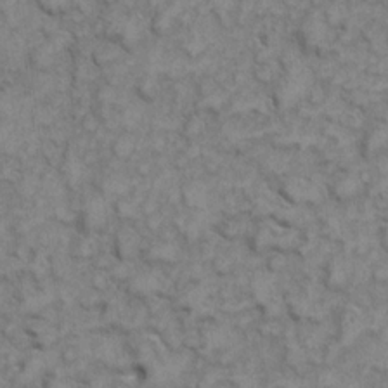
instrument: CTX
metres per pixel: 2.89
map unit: eHh
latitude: 6.7057
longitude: -64.8758
